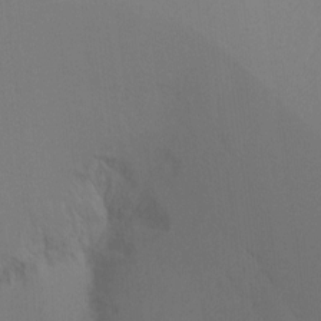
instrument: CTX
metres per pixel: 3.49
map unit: Ht
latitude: -16.6708
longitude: -47.2348
